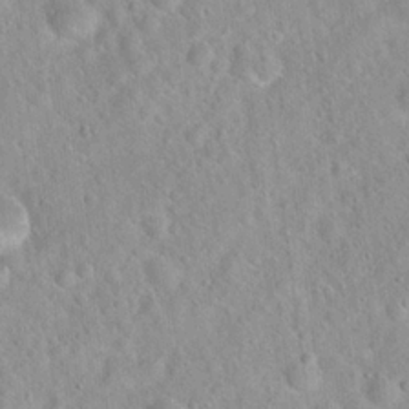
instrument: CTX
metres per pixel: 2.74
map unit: Hto
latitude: 21.3293
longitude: -53.1403
